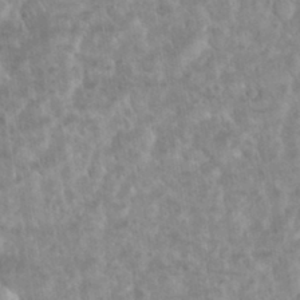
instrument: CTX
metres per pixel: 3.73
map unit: eHh
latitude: 34.8191
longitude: -62.1578
